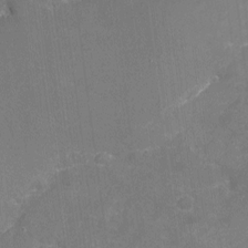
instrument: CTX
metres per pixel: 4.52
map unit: Nhu
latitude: -15.9367
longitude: -56.2144
